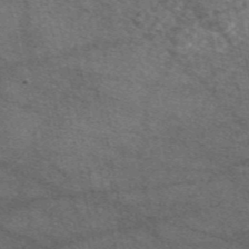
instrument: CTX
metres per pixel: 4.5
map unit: eAb
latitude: 48.0822
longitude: 112.8030
